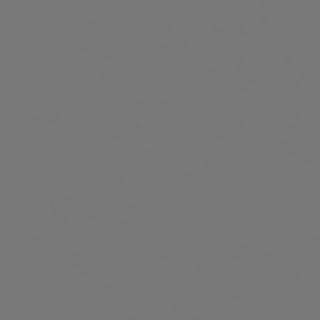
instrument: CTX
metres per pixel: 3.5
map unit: Hpe
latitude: 77.6694
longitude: -176.2522
